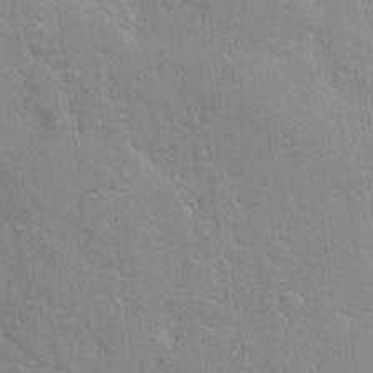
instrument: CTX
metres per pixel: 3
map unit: Hve
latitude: -11.2187
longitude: 175.7855
